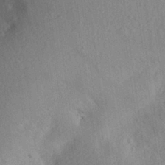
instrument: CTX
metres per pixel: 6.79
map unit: Aa
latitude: 28.0255
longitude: -145.7072
